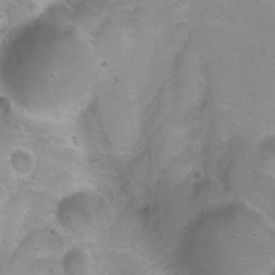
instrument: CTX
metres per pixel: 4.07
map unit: Ht
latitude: 0.5357
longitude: -45.7638
